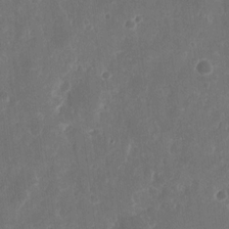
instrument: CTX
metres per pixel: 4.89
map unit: eHh
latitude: 11.6883
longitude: -72.6302
